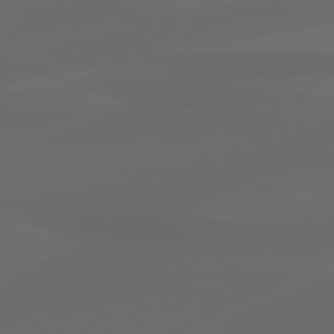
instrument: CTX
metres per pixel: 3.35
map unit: lApd
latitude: 80.4034
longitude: -116.1011
